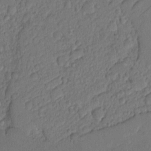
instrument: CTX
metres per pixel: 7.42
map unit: eHh
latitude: 7.1592
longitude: -72.1767
